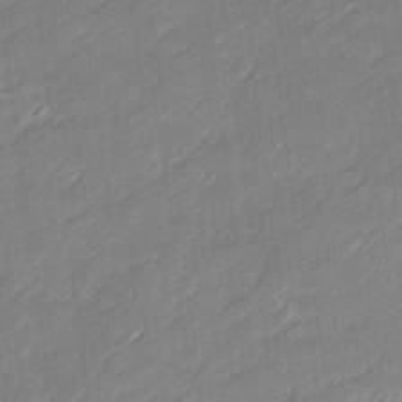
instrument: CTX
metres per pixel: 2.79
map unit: Ave
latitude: 16.6491
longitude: -136.0822
